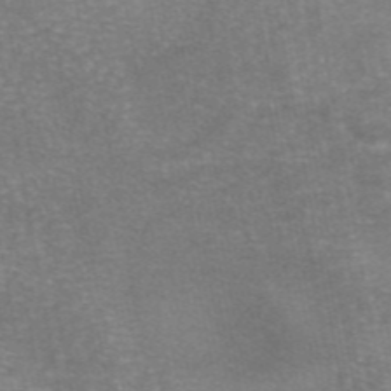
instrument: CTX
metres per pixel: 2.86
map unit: eAb
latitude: 46.4979
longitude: 105.6910
